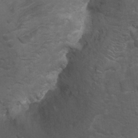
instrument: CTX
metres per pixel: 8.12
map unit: Ht
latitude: 4.2900
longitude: -29.1592
